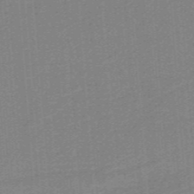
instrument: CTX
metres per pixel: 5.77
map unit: HNb
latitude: -38.5385
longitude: 54.0850
